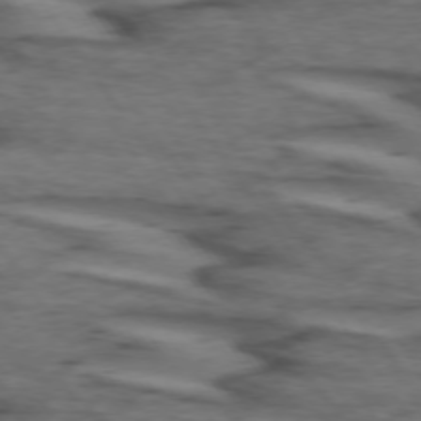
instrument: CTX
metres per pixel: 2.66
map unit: lApd
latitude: 73.8395
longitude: -71.7827
